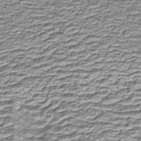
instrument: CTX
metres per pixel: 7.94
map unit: eHh
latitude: -43.1242
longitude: 117.1998
